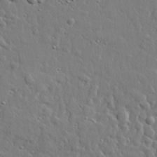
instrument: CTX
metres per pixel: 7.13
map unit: lHvf
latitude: 22.7246
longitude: 144.0850
